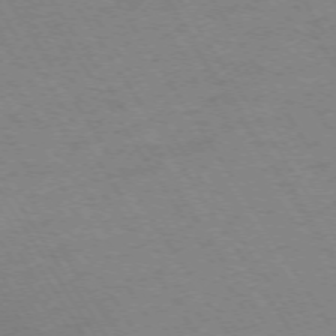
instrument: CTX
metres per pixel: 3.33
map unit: Ap
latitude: -73.6911
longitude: -71.7638
